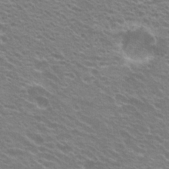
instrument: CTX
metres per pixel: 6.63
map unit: Hto
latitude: 23.0836
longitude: -31.2348
